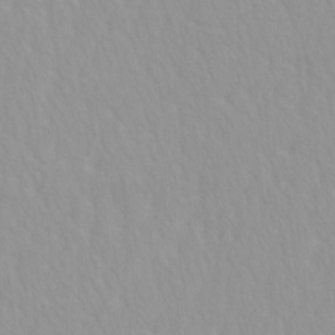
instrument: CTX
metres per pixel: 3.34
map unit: HNhu
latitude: -4.8219
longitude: 14.4440
